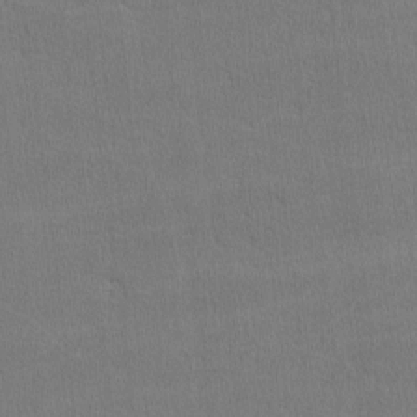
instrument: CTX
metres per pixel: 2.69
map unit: lHvf
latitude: -11.7478
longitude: -100.9892
